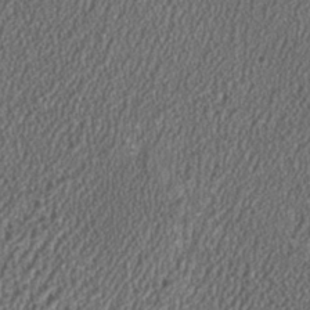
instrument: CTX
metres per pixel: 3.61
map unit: HNhu
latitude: 1.1025
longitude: 0.3307
